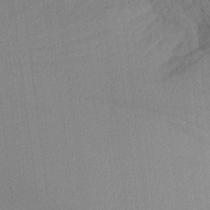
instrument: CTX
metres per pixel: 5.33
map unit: Ave
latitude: 12.4412
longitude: -106.9892
